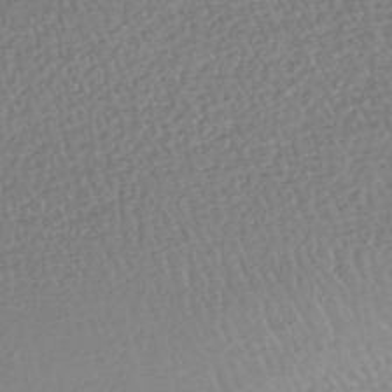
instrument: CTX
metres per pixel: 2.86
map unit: HNhu
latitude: -48.7463
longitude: 101.9178
